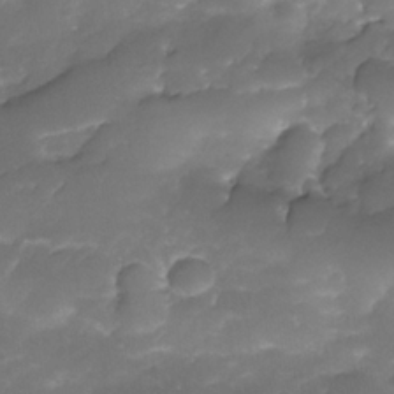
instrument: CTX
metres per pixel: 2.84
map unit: Nhe
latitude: -34.6896
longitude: -146.2901
